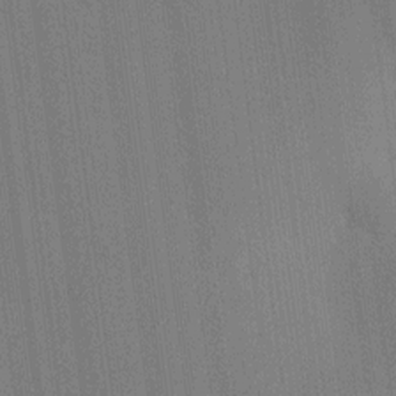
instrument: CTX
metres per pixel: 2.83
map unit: HNhu
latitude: 8.9703
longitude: 15.7100
